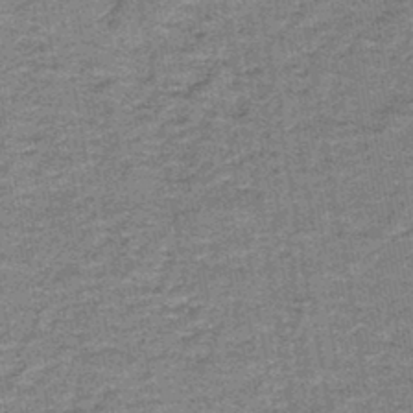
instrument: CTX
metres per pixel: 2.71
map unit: lHb
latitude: -43.8044
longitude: 56.1606
